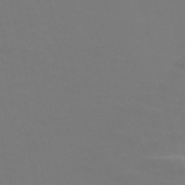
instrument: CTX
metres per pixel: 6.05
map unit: Nve
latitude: -57.0108
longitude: 52.1416
